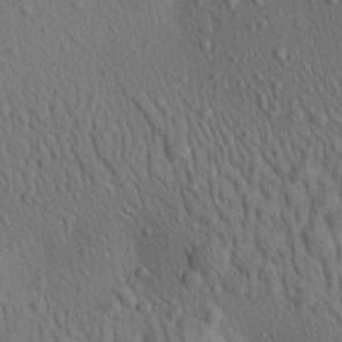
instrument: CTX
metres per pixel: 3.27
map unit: Aa
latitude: 22.9514
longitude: -138.8758
